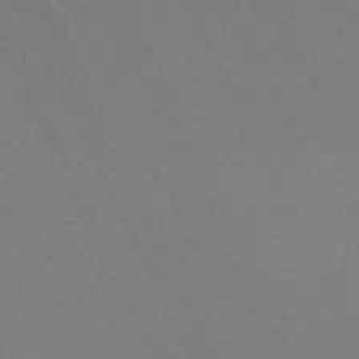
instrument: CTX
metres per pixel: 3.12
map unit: Hpe
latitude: -71.9556
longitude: 13.2565
